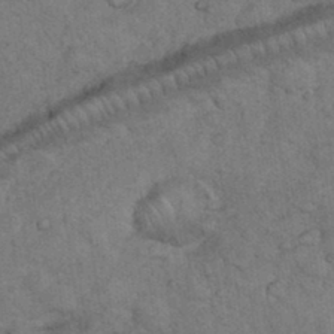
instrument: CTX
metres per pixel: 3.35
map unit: eHh
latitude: 35.7260
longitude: -63.0459
